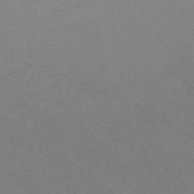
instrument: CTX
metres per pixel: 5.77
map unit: HNb
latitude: -47.7477
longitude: -48.7435
